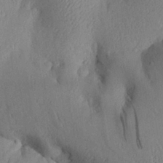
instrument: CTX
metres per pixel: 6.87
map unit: Aa
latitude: 29.0458
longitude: -135.2159
